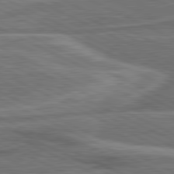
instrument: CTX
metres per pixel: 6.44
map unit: lApd
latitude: 81.2348
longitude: 140.8786
